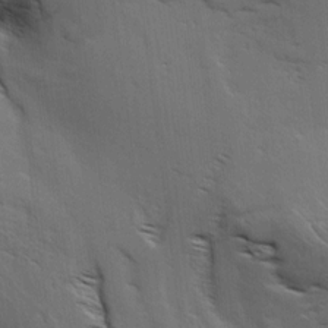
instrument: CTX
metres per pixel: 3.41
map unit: Aa
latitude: 9.4427
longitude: -142.2145
